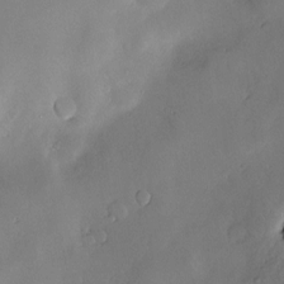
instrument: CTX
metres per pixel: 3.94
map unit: Hve
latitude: -9.8989
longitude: 174.5762
